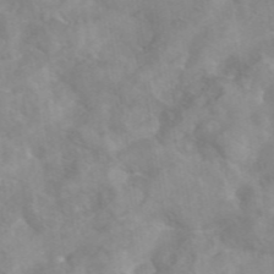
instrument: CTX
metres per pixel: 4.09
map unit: eAb
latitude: 45.8016
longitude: 126.9919
